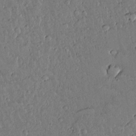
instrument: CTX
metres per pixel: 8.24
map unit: lAvf
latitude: 14.9703
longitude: -127.6505
